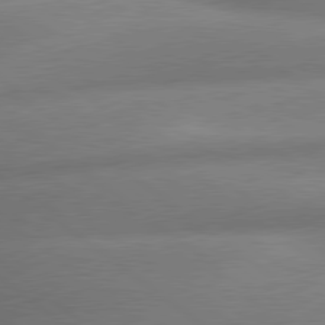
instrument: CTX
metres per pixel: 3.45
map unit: lApd
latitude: 79.7450
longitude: -167.0080
